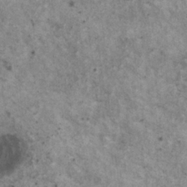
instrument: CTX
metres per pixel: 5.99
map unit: HNhu
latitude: 2.5923
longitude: 4.4818
